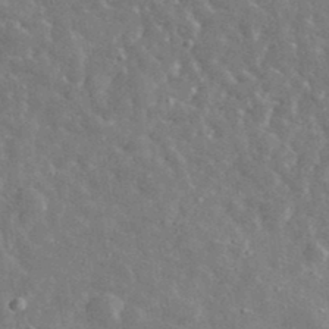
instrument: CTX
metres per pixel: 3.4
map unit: lHvf
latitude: 37.1026
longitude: -89.4616
